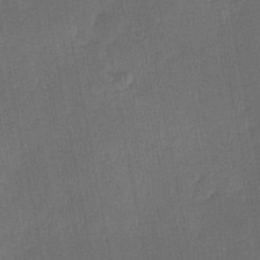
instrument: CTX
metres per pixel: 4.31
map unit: Ave
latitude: -0.0850
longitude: -113.8583
